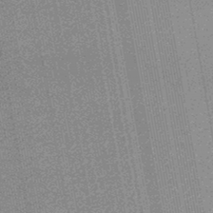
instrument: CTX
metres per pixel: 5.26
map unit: lHb
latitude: -44.7463
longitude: 70.5952
